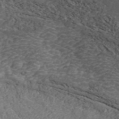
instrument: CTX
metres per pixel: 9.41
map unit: ANa
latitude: 42.5735
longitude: 28.9731
